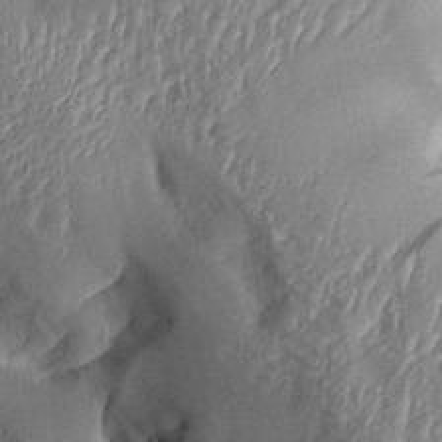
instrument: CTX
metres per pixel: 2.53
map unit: Aa
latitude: 29.6316
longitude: -132.0255
